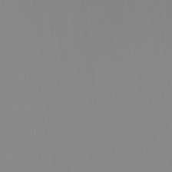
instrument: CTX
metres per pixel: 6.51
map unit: Ht
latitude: -13.6722
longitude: -50.3656
